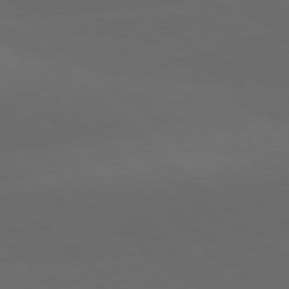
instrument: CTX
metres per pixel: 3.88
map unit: lApd
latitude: 78.0444
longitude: -56.1010
